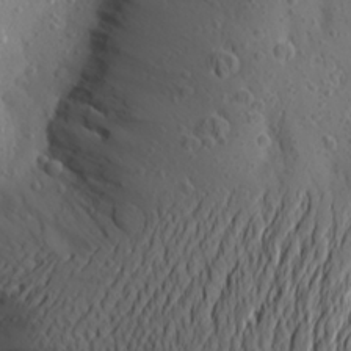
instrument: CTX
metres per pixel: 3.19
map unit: Aa
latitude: 24.1766
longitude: -145.1970
